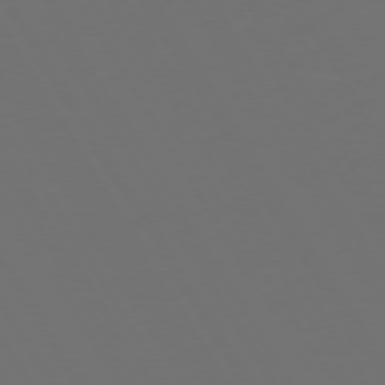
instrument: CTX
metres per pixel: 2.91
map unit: Hpe
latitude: 73.2348
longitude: -128.1200
